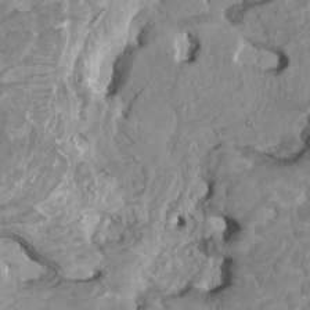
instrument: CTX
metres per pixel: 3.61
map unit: HNhu
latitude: 4.1956
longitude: -3.2915
